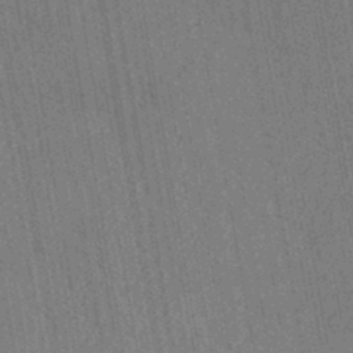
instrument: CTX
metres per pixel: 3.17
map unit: HNhu
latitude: -42.6707
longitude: 96.4440
